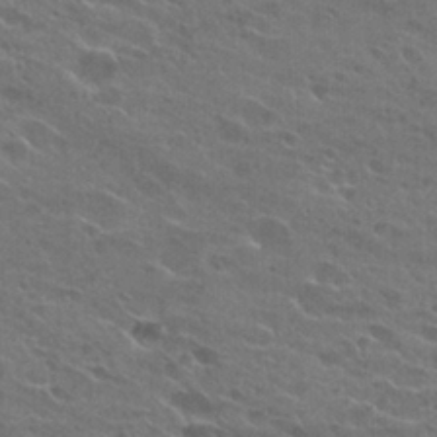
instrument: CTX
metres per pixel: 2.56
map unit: Hto
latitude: 25.7260
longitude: -43.8017
